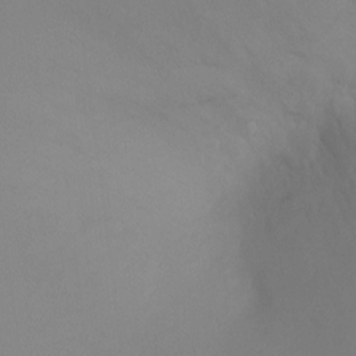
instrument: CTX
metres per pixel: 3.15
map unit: Ht
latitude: -5.2942
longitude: -26.2901
